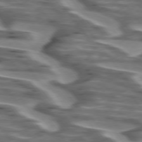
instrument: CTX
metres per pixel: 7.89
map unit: lApd
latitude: 74.8569
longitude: -57.9339
